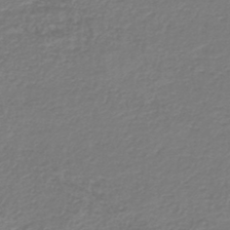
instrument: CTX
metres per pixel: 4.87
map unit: lHb
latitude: -45.4454
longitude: 61.5966
